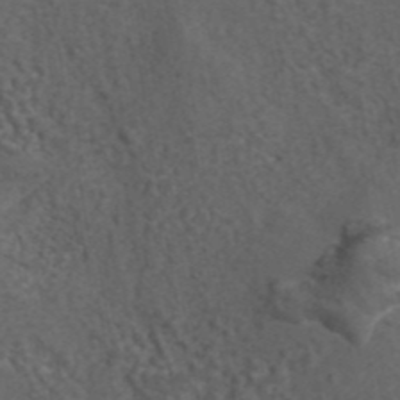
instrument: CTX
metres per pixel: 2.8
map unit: eAb
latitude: 43.7261
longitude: 105.8044
